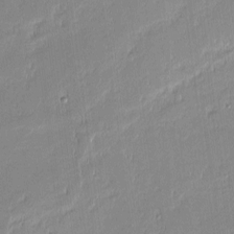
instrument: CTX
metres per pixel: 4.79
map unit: eHh
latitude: -2.6329
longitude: -82.1766
